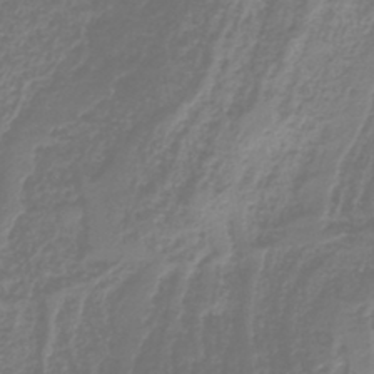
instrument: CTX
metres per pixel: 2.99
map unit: HNb
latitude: -41.3698
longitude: 49.7478
